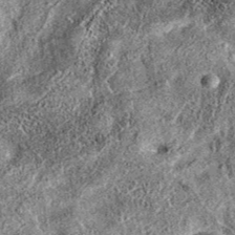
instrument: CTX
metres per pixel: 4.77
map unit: eAb
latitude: 37.6127
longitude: 106.2928
